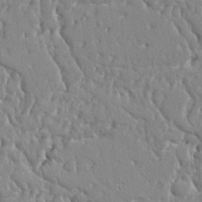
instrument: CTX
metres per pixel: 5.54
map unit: Nhu
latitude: 14.7625
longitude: -78.2145
